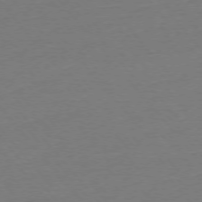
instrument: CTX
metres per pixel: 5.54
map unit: Ap
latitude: -76.1039
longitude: -93.8583
